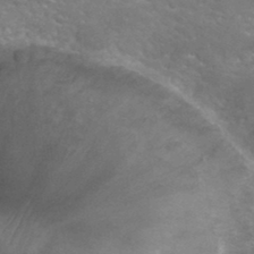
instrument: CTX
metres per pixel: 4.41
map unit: Hto
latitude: 33.6694
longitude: -49.1592
